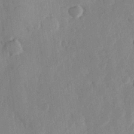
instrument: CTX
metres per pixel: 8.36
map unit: Hve
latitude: 25.9906
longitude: 148.8030
